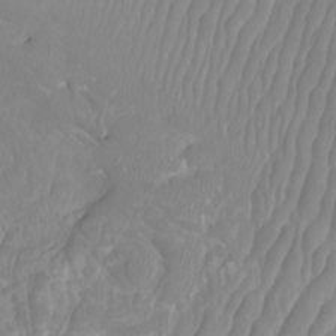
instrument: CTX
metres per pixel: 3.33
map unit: Htu
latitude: -9.6344
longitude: -74.9136
